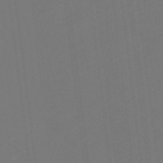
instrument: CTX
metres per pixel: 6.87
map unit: eHb
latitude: -49.7100
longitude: 83.6155
